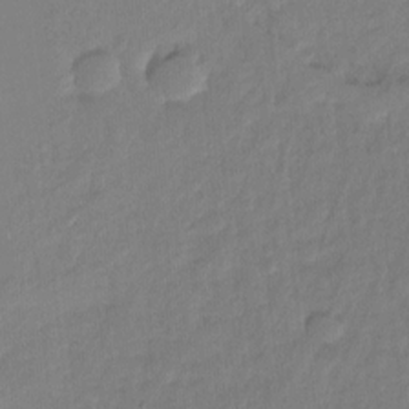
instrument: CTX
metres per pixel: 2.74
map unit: Ht
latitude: -14.5763
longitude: -53.1214
